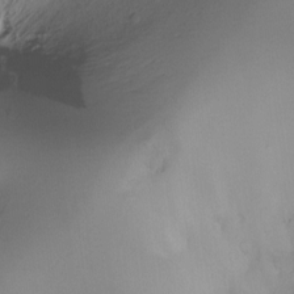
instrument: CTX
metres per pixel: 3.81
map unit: Ht
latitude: -16.3118
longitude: -45.6127
